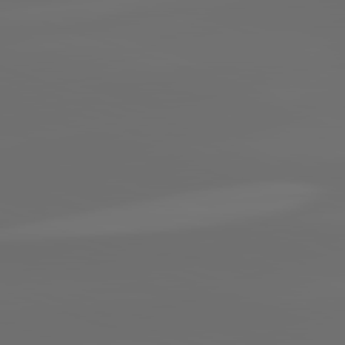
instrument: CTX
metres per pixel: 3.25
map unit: lApd
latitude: 82.2900
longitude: -152.7435
